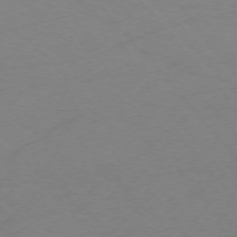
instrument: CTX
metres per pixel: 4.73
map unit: Ap
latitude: -76.0283
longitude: -70.2144
